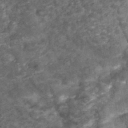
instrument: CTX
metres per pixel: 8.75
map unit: ANa
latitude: 42.0822
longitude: 27.5777
